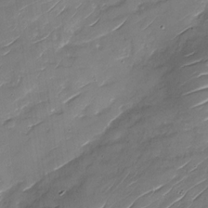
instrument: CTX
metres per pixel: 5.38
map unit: Nhu
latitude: -29.7289
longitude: -73.1970
